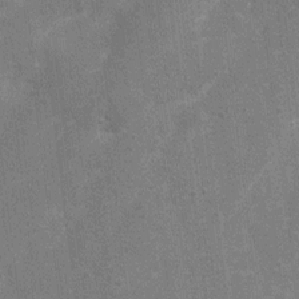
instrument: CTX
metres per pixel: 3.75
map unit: Nhu
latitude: 4.2900
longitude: -25.4804
